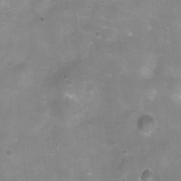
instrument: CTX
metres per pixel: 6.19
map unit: Ht
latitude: 4.5735
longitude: -20.7624
